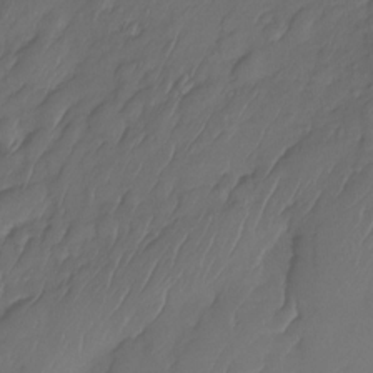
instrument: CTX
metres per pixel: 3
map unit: Nhe
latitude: -34.2928
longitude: -142.9514
